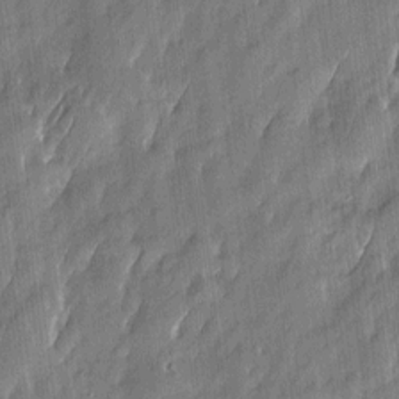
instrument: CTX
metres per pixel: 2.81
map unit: Htu
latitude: -6.2361
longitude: 175.2187
